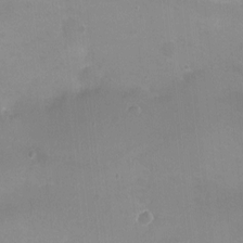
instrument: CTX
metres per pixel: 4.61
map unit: Nhu
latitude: -11.9367
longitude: -41.3103
